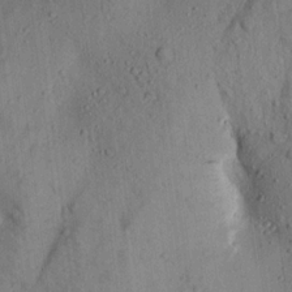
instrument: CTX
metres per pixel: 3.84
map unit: Aa
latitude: 15.8962
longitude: -146.9892
